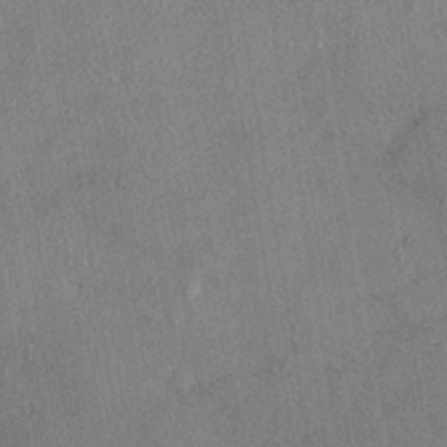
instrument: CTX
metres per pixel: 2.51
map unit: eHh
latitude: -40.9164
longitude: 120.7274
